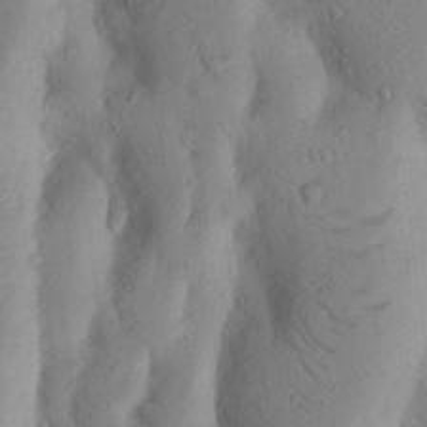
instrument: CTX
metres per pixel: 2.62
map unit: Nhu
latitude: 17.8394
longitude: -75.7261
